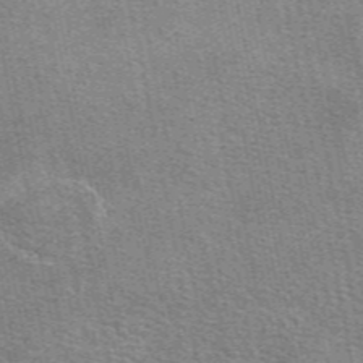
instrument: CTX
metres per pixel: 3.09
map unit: eAb
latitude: 49.7639
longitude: 114.6329
